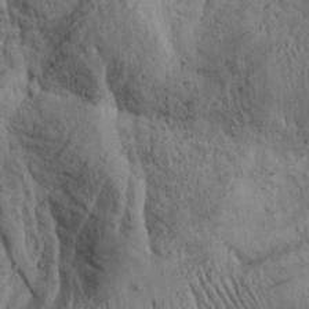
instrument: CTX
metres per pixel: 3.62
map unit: Aa
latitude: 28.3845
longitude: -134.6112
